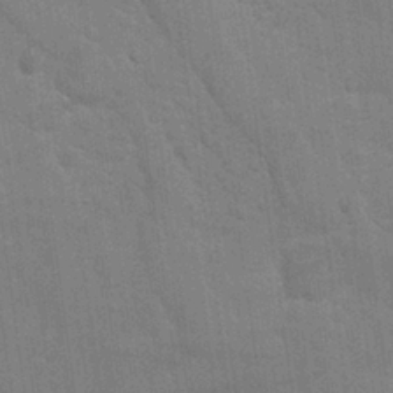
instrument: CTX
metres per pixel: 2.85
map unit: Nhu
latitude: 26.7813
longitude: -64.2145
